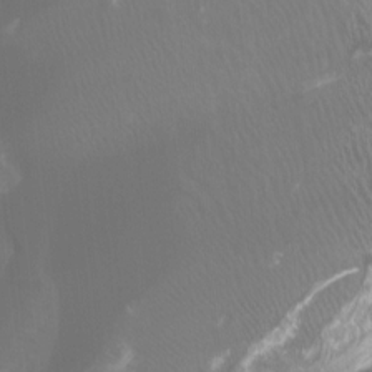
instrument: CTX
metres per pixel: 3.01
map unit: Htu
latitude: -7.1242
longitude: -49.5182
